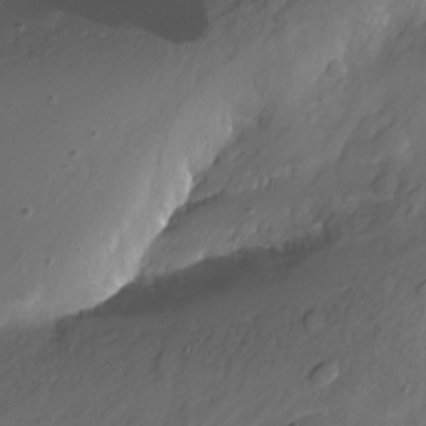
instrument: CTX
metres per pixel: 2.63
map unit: Nhu
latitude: -10.9731
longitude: -35.8394
